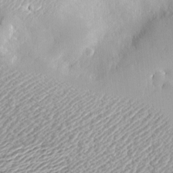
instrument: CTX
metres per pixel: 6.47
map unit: Nve
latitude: -8.6140
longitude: 173.4076
